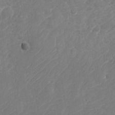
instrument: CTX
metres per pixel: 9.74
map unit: Nhu
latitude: -28.6330
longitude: -64.3656
